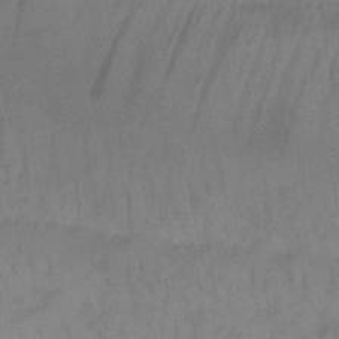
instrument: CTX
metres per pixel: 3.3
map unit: Nhu
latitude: 26.3089
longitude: -70.3845
